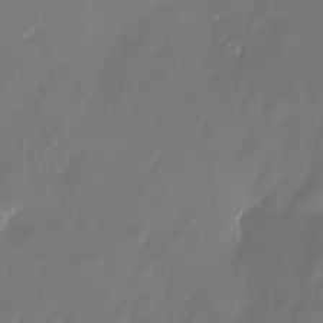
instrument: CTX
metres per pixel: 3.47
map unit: Nhu
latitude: -22.7652
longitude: -71.9150
